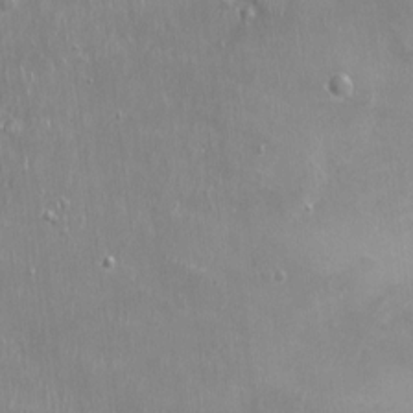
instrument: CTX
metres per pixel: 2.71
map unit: Ht
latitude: -4.3684
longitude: -15.1215
